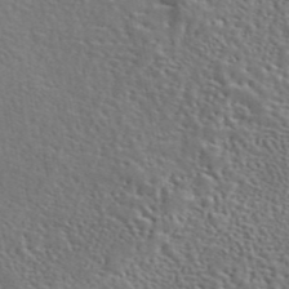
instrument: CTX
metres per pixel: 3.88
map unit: eAb
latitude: 43.0459
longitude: 112.8597
